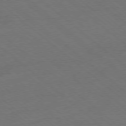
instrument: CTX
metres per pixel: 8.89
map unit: Ap
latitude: -78.2739
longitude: -96.7813
